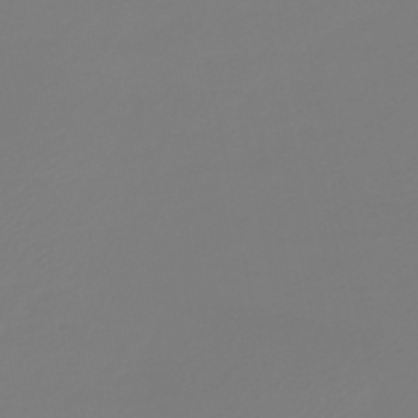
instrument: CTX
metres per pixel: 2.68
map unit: HNb
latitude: -46.2550
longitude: 56.2739
